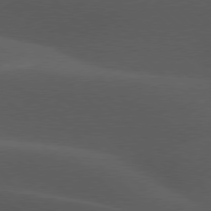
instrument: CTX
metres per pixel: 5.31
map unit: lApd
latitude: 77.8016
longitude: -54.0444
